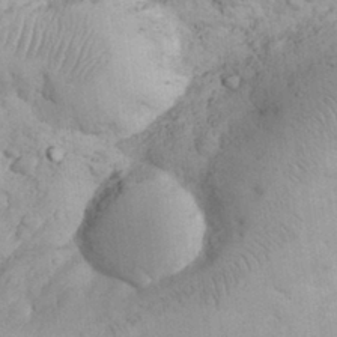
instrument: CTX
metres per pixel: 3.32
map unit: eHh
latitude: 32.2145
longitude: -64.6868
